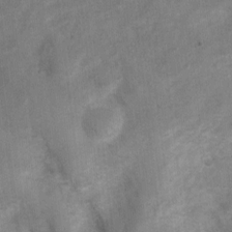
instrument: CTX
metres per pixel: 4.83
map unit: Nhu
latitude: 3.1592
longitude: -16.4601
